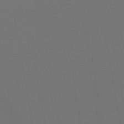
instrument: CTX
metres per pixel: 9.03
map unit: HNb
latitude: -49.1998
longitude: 59.5777
